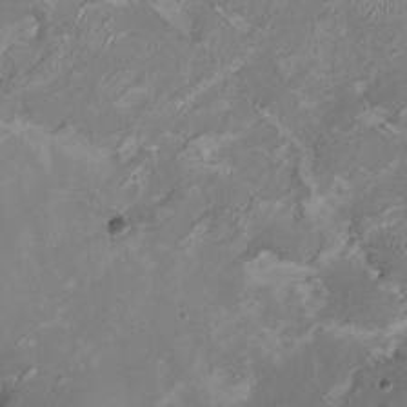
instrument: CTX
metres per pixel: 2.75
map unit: HNhu
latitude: 1.5749
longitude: -3.0647
